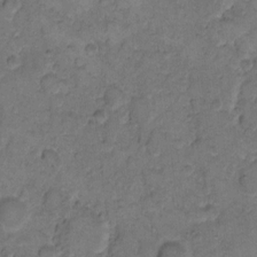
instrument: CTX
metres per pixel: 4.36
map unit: eHh
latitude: 11.3671
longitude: -63.5371
